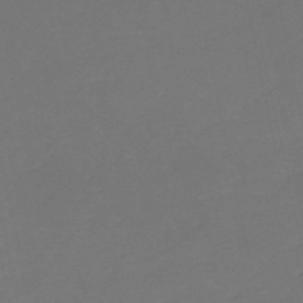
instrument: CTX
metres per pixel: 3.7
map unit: eHh
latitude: -52.4251
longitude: -25.4426
